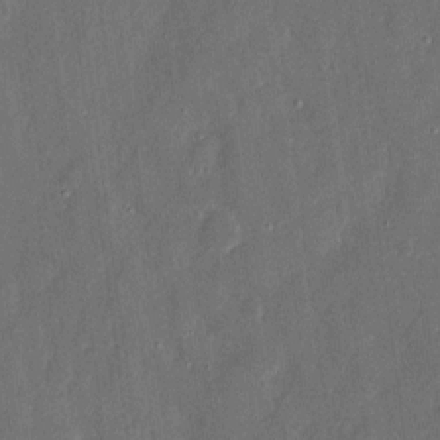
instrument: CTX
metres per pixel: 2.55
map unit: eHh
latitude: 8.0633
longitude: -69.4238
